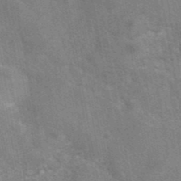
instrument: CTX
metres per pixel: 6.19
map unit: eAb
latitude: 41.8961
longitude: 106.8219
